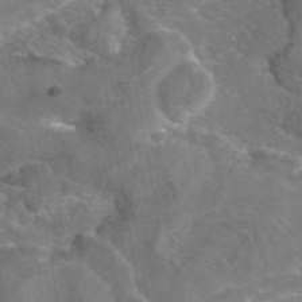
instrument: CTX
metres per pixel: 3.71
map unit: eAb
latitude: 45.8394
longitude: 106.9731
